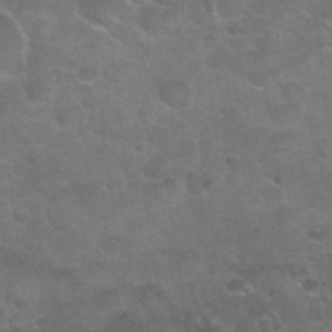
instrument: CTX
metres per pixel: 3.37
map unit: Nhu
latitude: 25.0836
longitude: -51.2348
